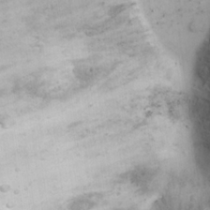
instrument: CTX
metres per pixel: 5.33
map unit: Nhu
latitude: 22.3656
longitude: -69.8583
